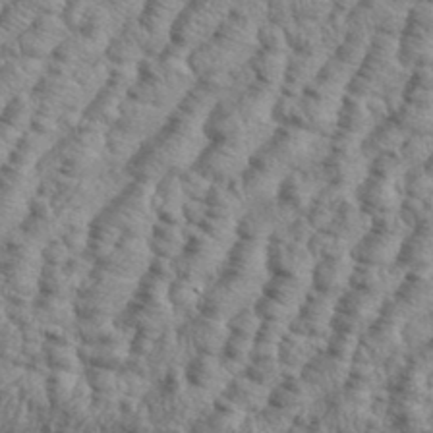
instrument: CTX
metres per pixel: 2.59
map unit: eHh
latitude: 37.1970
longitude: -136.8569
